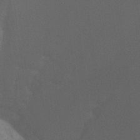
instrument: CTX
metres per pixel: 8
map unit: Nhu
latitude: 27.2537
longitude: -51.8772
